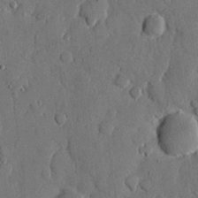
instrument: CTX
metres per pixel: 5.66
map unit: eHh
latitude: 11.8583
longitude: -67.5371
